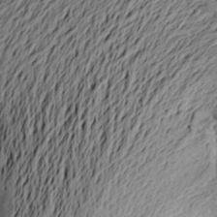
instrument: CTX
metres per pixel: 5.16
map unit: Aa
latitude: 21.2159
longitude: -149.0081
